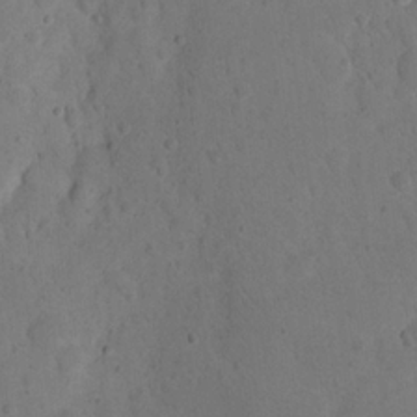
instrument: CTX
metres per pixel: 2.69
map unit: eHh
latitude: 20.0444
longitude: -62.7624
